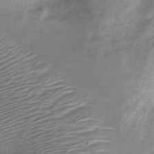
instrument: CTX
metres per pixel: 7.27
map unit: Nve
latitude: -20.4062
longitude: 108.0472
